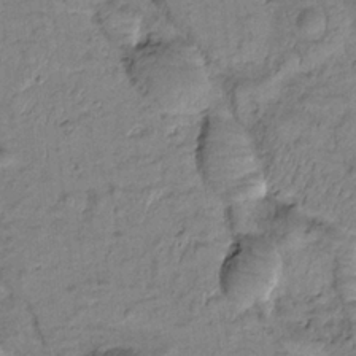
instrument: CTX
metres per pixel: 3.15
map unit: Htu
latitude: -1.8612
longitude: 173.2943
